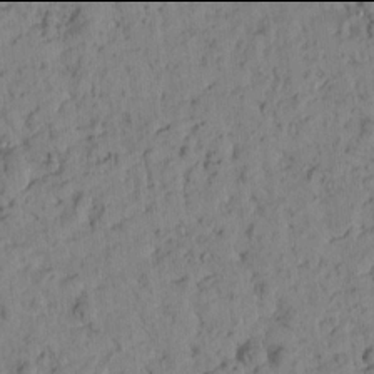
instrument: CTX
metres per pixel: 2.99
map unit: Htu
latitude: -2.0094
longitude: 179.3887
